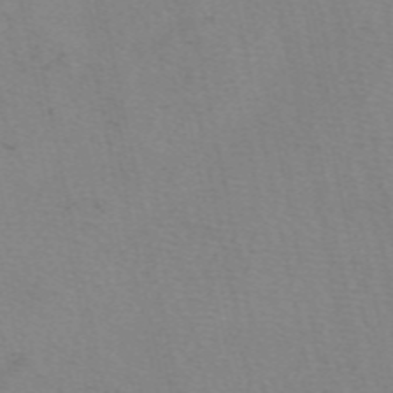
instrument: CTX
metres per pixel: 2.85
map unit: eAb
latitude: 49.8583
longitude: 104.5384
